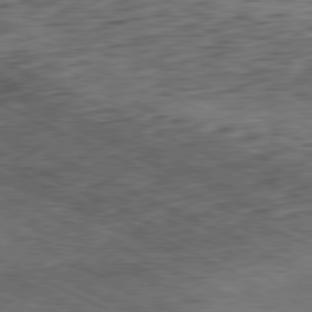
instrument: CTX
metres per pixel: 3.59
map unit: Hpe
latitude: -81.1431
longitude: 11.1053
